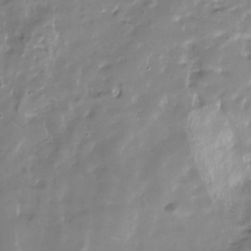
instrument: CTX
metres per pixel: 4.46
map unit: Nhu
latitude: -28.6707
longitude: -72.3657
